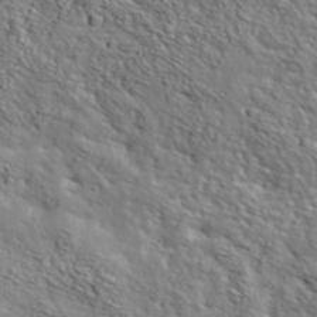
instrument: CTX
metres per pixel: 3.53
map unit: eHh
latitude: 36.4979
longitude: -80.7624
